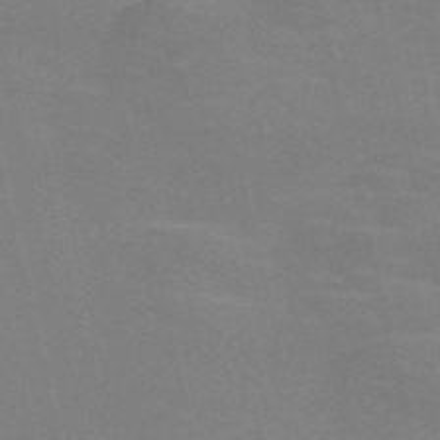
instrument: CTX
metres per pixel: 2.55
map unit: Nve
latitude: -58.2550
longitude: 62.9730
